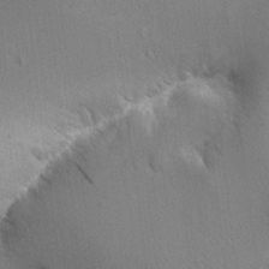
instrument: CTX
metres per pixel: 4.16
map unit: Aa
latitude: 9.9906
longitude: -142.3845
